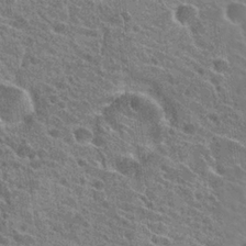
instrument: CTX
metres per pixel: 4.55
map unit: Hto
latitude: 24.1199
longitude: -39.6316
